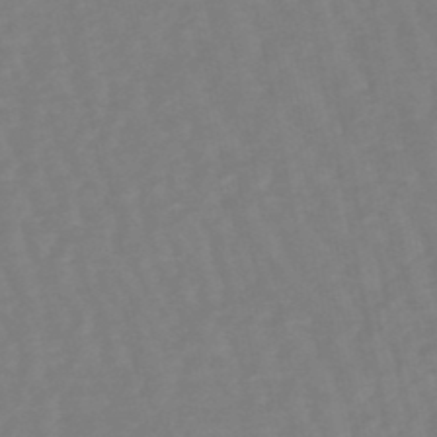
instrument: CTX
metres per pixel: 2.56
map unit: eHb
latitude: -49.2376
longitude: 77.5588
